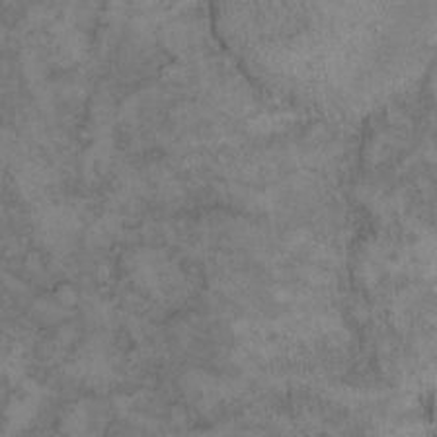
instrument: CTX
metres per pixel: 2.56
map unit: eHh
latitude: 13.4427
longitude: -64.3467
